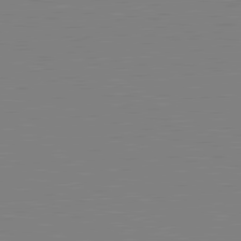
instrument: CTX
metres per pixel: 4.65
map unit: lApd
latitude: 80.9703
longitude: 151.3510
